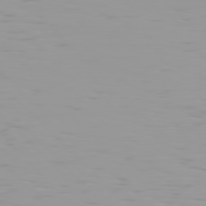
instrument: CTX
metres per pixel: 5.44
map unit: Hpe
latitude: 77.5749
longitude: -140.3656
